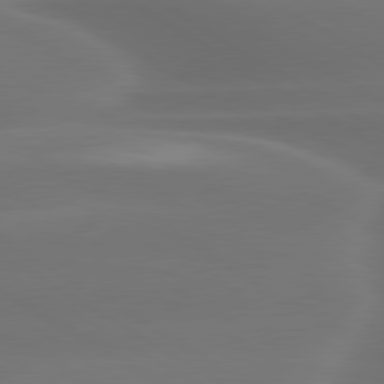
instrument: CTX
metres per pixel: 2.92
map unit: lApd
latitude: 79.8961
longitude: -119.4804
